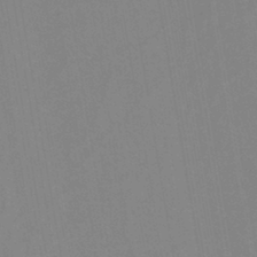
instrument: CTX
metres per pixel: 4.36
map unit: eHh
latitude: -42.9919
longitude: -31.7828
